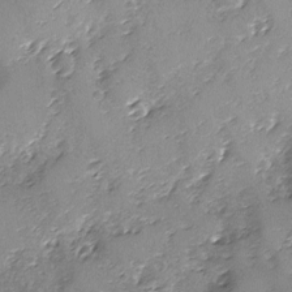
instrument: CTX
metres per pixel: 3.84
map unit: Ave
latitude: -8.4818
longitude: -117.8961
